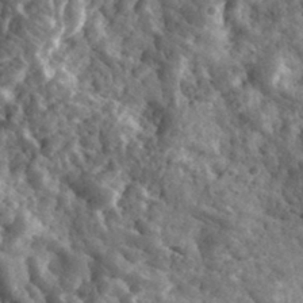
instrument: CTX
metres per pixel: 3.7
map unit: eHh
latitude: 33.8961
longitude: -78.5168
